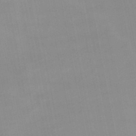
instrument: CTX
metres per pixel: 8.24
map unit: lHb
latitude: -49.2565
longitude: 68.0283
